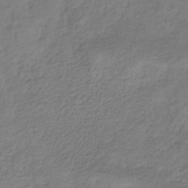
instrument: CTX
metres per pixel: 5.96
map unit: HNhu
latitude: -29.2754
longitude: 68.3684
